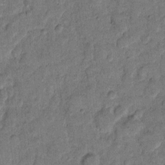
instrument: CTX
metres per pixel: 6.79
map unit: eHh
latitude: 12.0633
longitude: -64.9703
